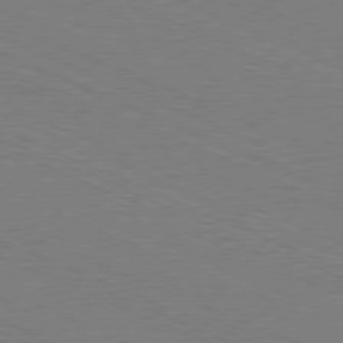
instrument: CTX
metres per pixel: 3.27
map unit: Ap
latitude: -80.9353
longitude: -74.7057
